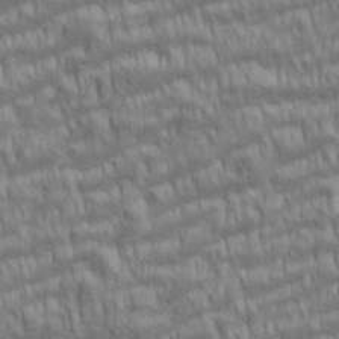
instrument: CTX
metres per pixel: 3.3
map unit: lAa
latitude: 5.5371
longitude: -115.5560
